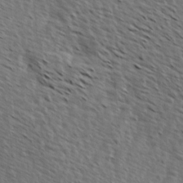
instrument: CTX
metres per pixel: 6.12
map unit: Hve
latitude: 1.7827
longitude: -123.2726
